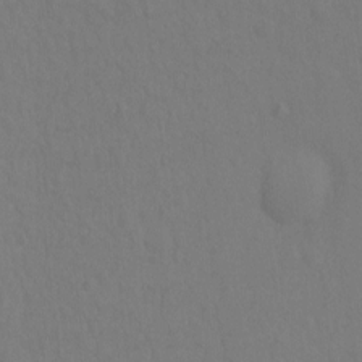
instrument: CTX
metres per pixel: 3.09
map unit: Hto
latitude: -10.8975
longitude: -38.2333
